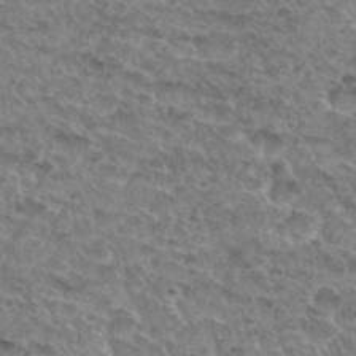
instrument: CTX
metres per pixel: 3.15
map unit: Hto
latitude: 32.5357
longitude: -48.0255
